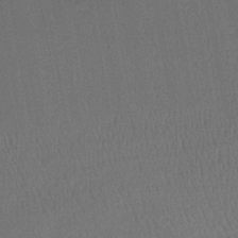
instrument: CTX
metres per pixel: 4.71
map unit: lHb
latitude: -43.7477
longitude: 61.3699
